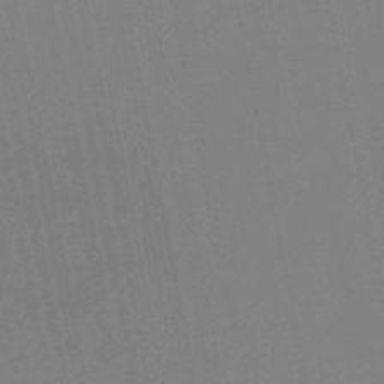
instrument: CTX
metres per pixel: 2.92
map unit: lHb
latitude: -48.7275
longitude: 67.1809
